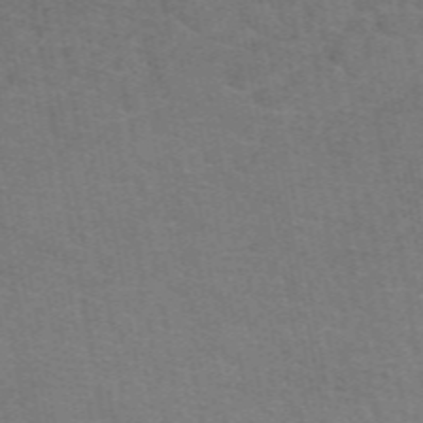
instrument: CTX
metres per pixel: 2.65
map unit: eAb
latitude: 50.5167
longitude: 105.4643
